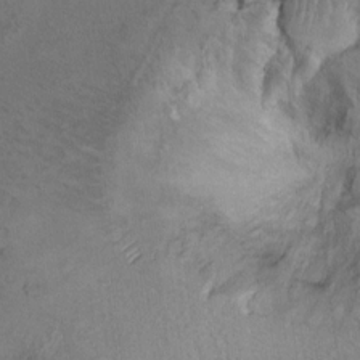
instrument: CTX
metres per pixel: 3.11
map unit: Ht
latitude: 9.4238
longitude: -31.9151
